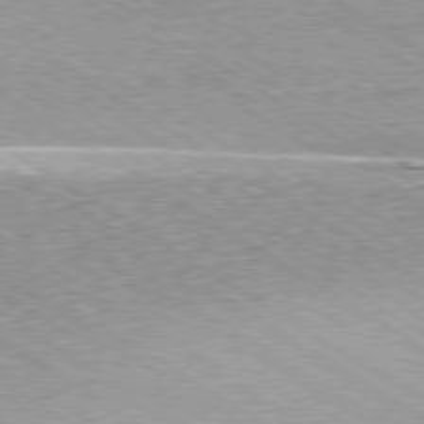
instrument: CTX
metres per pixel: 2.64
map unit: Ap
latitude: -80.0283
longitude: -51.5749
